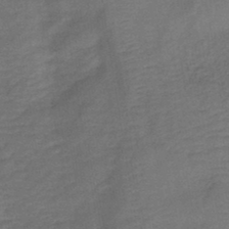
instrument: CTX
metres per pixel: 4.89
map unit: eHb
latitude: -43.1242
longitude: 82.8975
